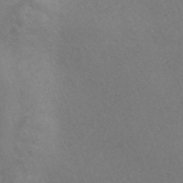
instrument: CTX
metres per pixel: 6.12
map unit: Nve
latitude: -57.1053
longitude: 58.3684
